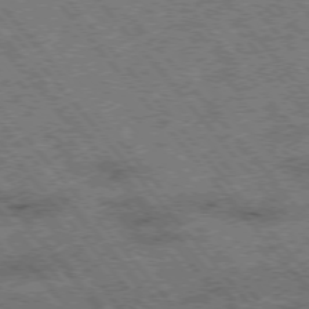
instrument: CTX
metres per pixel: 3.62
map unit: Hpe
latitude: -76.4251
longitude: -20.3468
